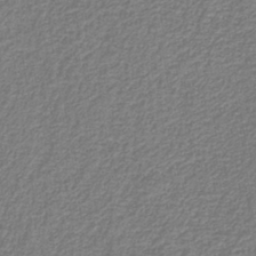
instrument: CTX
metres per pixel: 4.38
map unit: eAb
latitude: -39.5399
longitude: 52.0661
